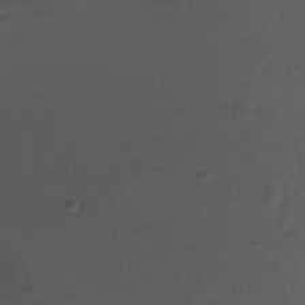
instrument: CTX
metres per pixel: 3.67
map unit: Nhu
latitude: -17.3699
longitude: -48.1956
